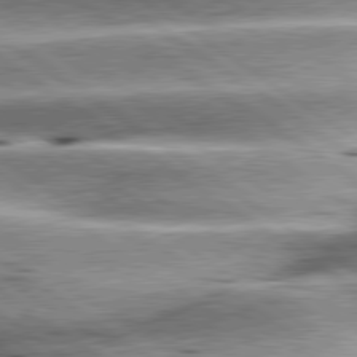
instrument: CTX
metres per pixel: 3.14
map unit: lApd
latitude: 79.8584
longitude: -141.3670
